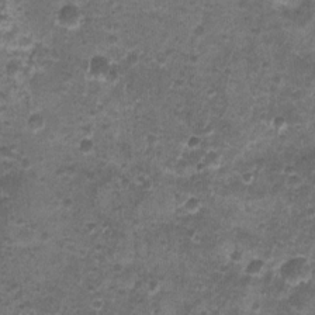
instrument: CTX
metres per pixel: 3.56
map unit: Nhu
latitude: 3.1214
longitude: -15.8584
